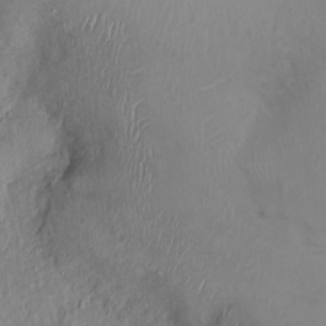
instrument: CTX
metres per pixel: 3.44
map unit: Nhu
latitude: 1.3859
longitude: -14.6869
